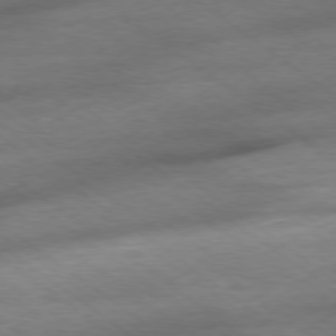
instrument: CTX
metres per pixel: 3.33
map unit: Ap
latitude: -78.8030
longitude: -91.4426
